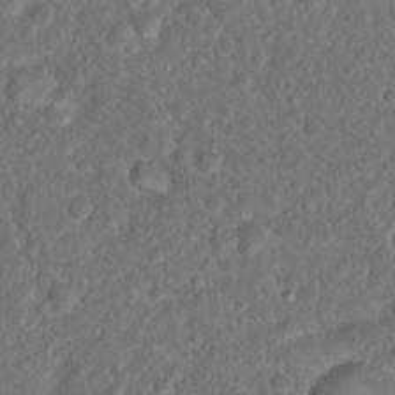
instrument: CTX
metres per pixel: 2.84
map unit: Hto
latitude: 17.3482
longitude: -37.5182
